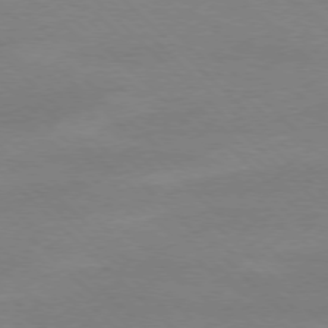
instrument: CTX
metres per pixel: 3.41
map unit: Ap
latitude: -77.8989
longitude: -87.0458
